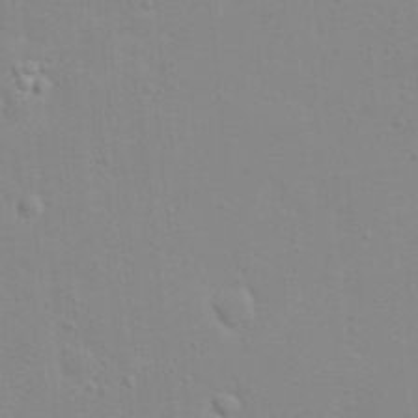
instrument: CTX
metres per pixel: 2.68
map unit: eHh
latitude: 20.7247
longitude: -64.2145
